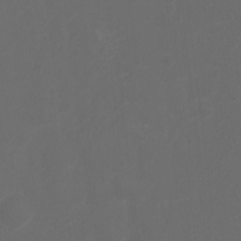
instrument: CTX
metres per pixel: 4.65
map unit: Ht
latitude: 1.8772
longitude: -22.8002
